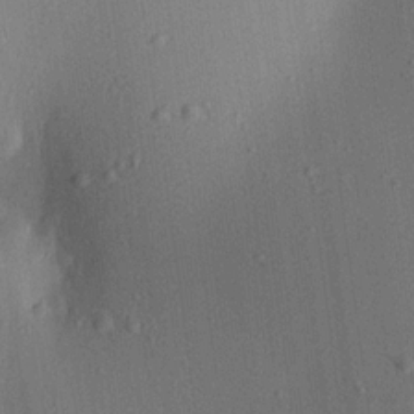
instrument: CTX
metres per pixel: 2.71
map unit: Aa
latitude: 19.8205
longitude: -141.1025
